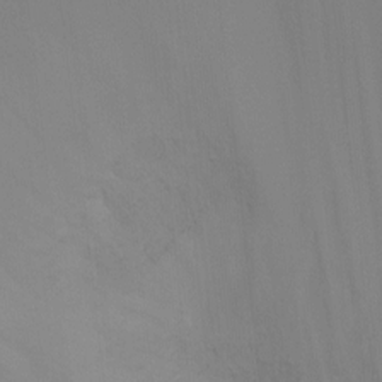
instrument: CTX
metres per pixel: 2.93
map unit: Ht
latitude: -4.7463
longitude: -27.4993
